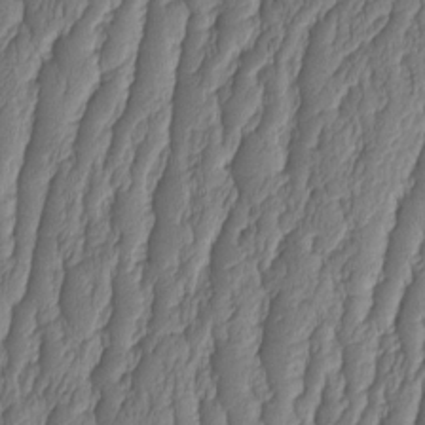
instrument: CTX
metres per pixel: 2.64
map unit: HNhu
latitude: -2.2361
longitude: 13.5588
